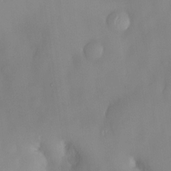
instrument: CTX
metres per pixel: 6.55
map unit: eHh
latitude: -22.7274
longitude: 15.6911
